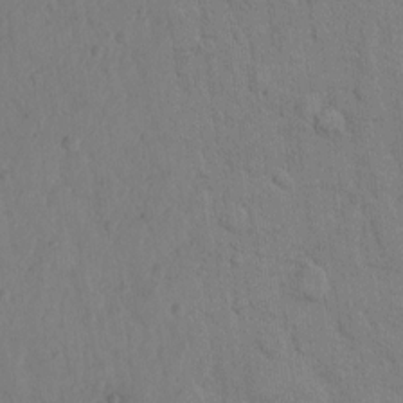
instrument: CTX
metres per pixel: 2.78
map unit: Hto
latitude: 8.9325
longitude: -61.3670
